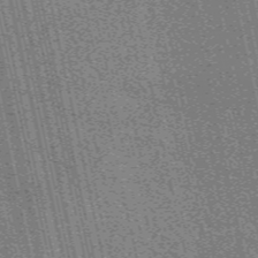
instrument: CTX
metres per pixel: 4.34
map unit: eAb
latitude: 51.0269
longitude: 110.4629
